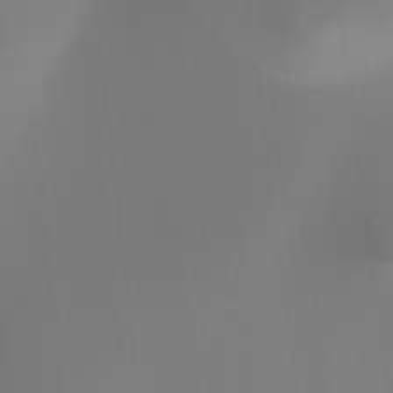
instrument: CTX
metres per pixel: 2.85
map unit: HNhu
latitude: -47.9556
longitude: 30.1606
